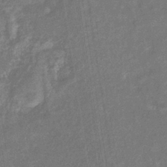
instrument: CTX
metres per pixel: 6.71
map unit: eHb
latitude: -34.7085
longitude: 74.9353
